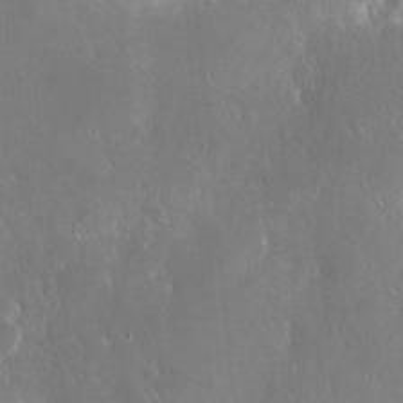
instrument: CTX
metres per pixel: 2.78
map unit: eHh
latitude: 22.3845
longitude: -58.2523
